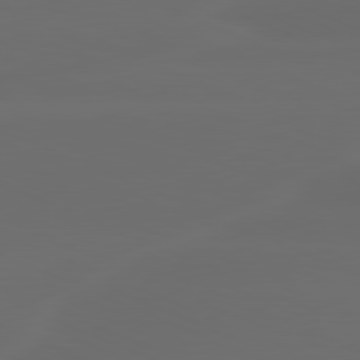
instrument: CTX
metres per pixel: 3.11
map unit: lApd
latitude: 80.4412
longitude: -118.5357
